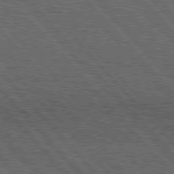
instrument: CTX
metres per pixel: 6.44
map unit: Hpe
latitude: 76.6301
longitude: -167.7638
